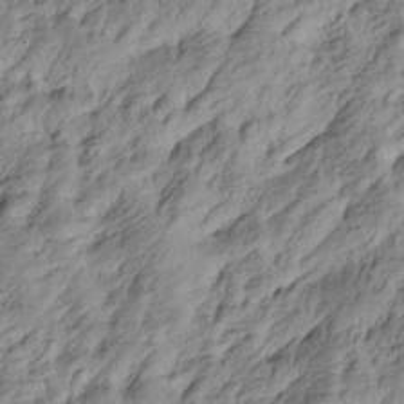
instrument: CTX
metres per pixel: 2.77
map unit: Htu
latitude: -4.5196
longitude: -176.5357
